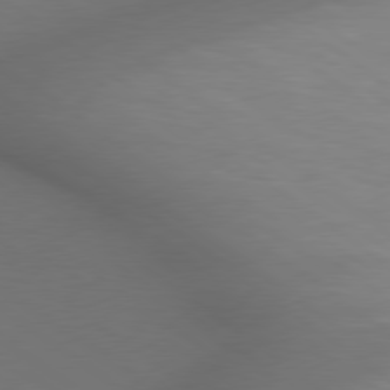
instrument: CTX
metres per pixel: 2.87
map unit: Hpe
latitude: 78.5924
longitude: 174.8785
